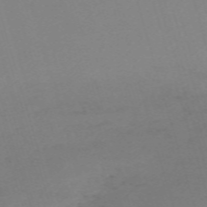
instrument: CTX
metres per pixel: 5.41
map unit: eHh
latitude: -61.5966
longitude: 50.9164
